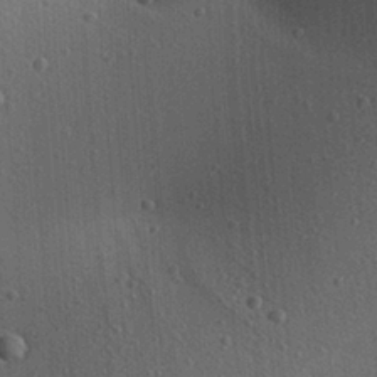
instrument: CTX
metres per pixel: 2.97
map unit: Aa
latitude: 22.7246
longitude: -138.7246
